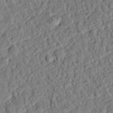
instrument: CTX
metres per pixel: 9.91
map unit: eHh
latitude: 25.7638
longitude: -80.9136
